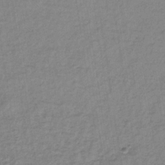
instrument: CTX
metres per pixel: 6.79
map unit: lHb
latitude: -35.3132
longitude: 70.0094
